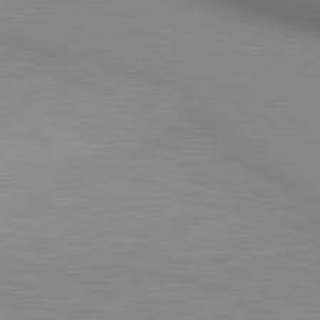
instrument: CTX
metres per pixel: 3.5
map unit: lApd
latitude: 80.4601
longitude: 131.8800
